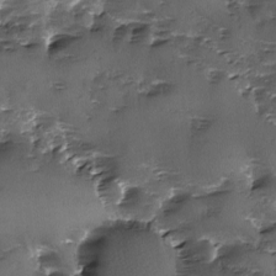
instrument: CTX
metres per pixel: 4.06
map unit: Ave
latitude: -9.7100
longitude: -117.8961
